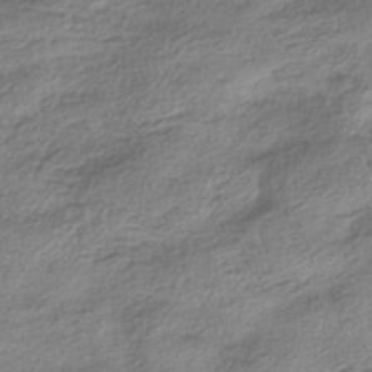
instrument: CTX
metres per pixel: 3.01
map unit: HNhu
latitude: -41.6911
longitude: 100.4817
